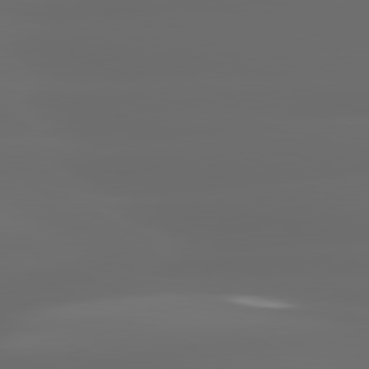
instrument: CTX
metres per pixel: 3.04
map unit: lApd
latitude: 80.9325
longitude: -137.1403
